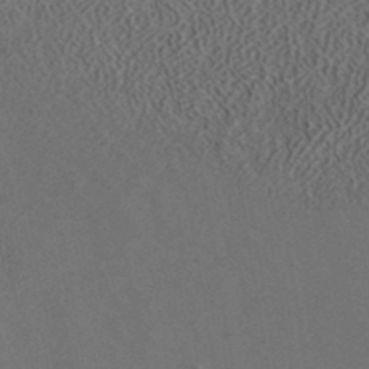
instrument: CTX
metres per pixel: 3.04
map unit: ANa
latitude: 39.3482
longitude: 21.5021
